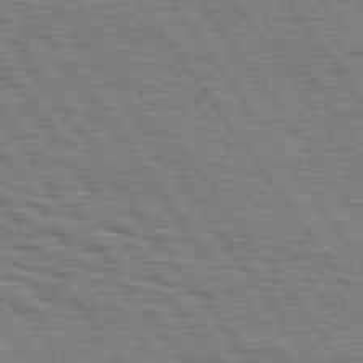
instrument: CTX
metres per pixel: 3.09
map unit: Hpe
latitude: 75.0270
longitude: -152.1767
